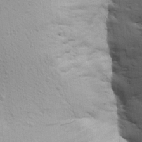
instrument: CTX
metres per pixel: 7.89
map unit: Aa
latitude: 16.3278
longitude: -147.3482
